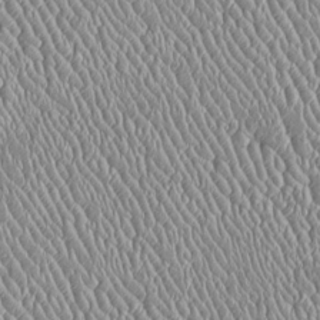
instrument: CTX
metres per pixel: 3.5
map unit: Htu
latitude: -6.0850
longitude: 157.2943
